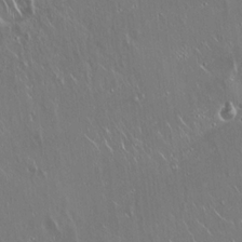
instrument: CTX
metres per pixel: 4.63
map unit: Hto
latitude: 18.1955
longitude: -57.0080
